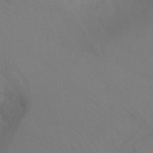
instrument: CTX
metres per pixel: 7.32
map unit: Ht
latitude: -3.3320
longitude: -25.2159
